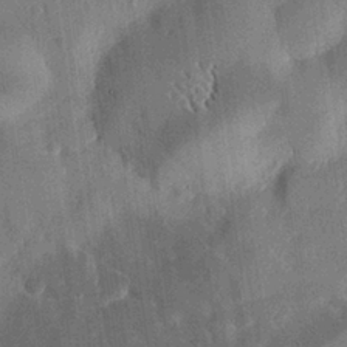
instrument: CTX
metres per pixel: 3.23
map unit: eHh
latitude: 27.4615
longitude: -82.6490
